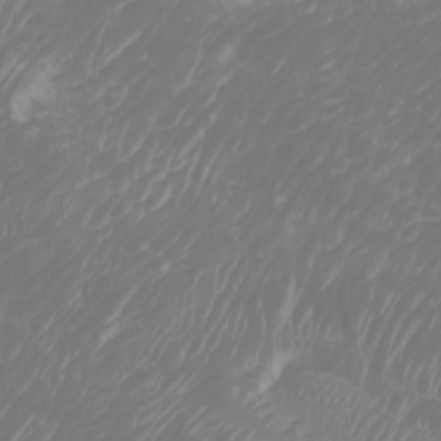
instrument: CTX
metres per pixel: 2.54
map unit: Htu
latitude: -6.1794
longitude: -74.4979
